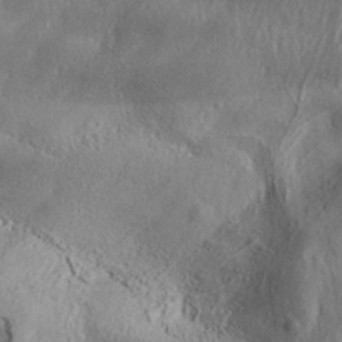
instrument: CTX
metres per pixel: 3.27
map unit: Aa
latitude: 32.5357
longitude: -134.9702
